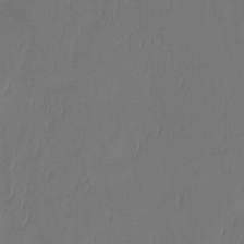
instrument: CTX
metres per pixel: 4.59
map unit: Htu
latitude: -14.4062
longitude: -49.1970
